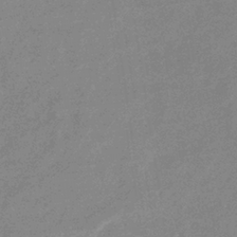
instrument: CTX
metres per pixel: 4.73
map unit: eHb
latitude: -36.4629
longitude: 76.7274
